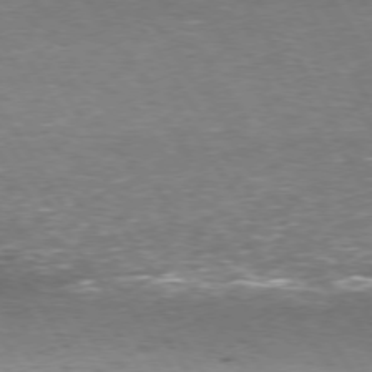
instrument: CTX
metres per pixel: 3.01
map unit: Hpe
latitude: 73.2726
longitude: -124.5167
